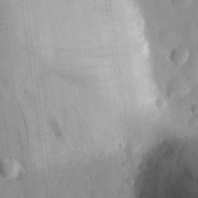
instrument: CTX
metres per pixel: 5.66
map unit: eHh
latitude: 29.7072
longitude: -74.5924
